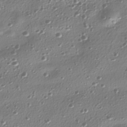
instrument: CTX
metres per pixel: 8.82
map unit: HNhu
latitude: -39.4455
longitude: 101.5777
